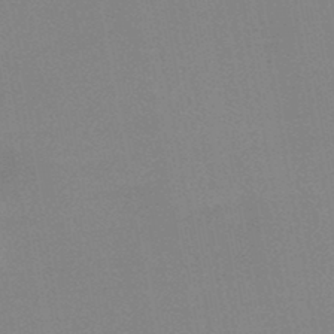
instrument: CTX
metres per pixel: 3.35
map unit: HNb
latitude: -45.5021
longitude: -40.1955
